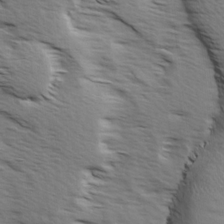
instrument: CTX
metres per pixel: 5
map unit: Ave
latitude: 15.1593
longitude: -102.9513
